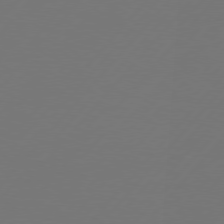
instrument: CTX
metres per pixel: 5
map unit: Hpe
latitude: 76.8191
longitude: -138.5168
